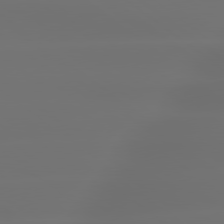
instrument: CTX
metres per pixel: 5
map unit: lApd
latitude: 79.3671
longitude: -135.5182
